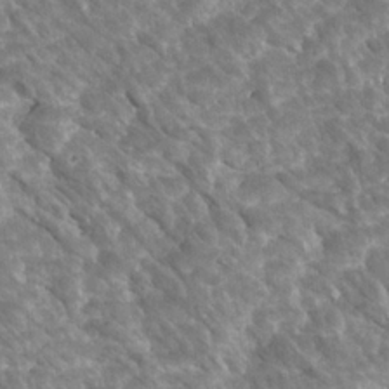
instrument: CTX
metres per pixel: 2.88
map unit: Htu
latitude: 2.5545
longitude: 142.2172
